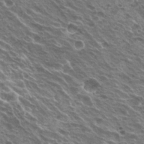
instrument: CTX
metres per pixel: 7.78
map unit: Hto
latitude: 21.7261
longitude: -31.5749
